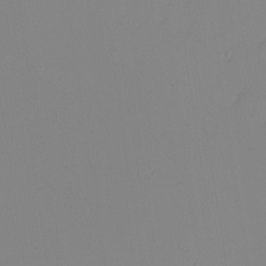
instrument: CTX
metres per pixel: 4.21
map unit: eHh
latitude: -5.4076
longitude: -86.2333
